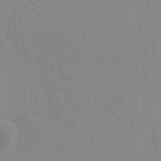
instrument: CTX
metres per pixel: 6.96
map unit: eHb
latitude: -36.4629
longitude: 76.3117
